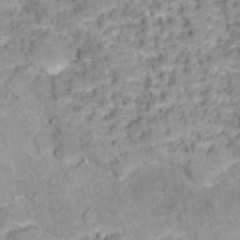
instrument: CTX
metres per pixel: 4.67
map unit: Hto
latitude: 16.8569
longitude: -36.6113
